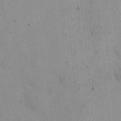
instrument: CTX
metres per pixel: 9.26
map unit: eHh
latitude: 24.5923
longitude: -65.4615
